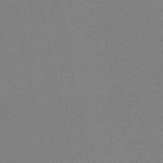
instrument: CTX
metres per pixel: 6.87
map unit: HNb
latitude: -49.2754
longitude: -52.2334
